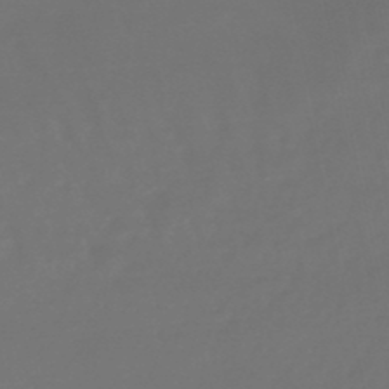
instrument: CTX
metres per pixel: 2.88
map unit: lHb
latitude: -47.7477
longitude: 65.2565
